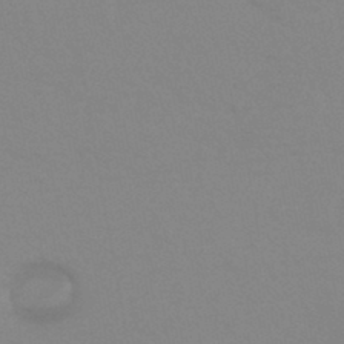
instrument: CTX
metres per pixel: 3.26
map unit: eHb
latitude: -44.5385
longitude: 86.6519
